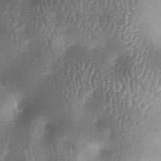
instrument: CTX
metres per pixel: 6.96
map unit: lAa
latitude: -6.1417
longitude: -127.5182
